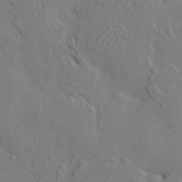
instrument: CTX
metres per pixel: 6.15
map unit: HNhu
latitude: 9.8395
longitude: 15.5210
